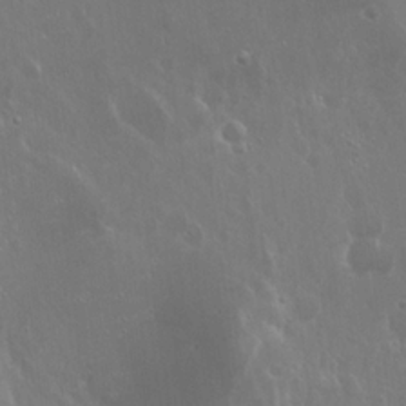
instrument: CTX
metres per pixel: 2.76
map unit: Hto
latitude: 19.0080
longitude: -56.8380
